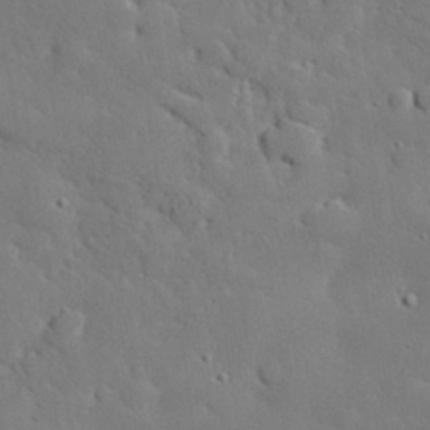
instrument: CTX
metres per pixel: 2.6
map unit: eHh
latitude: 30.1200
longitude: -82.7624
